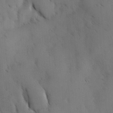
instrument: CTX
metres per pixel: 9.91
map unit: Ave
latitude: -0.7464
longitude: -112.0255
